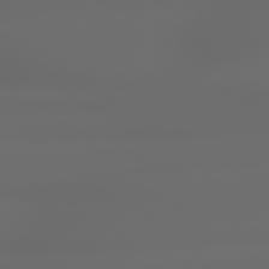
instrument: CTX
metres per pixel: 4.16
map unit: lApd
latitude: 79.0648
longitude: -135.6316
